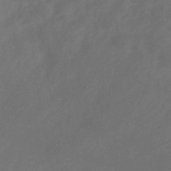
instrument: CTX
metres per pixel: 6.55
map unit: lHb
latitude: -39.8423
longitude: 74.6897
